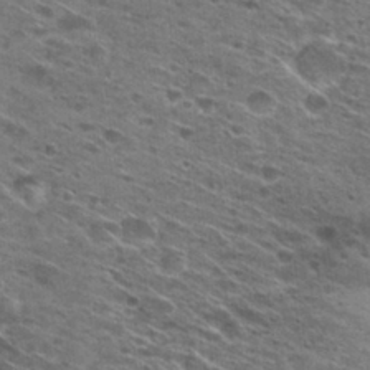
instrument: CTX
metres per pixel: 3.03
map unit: Hto
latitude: 29.2726
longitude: -46.2334
